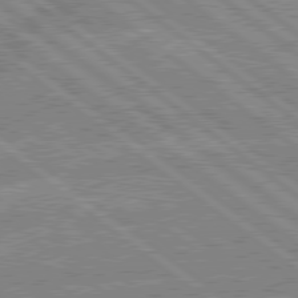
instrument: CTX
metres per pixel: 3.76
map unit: lApd
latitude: 79.3293
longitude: -160.0255
